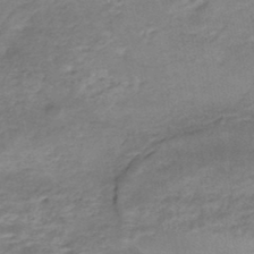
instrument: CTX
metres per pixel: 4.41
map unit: Nhe
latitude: -47.8233
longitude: -171.0080
